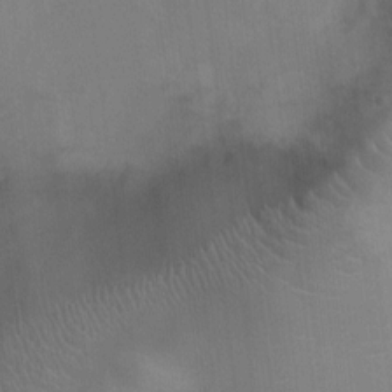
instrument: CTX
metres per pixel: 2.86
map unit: Ht
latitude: -4.1605
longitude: -16.9892
